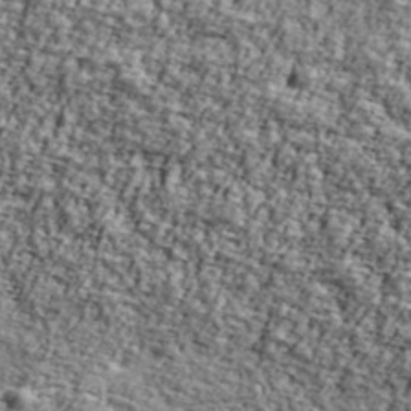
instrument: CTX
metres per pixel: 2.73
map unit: Ave
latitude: 42.9136
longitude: -111.2537
